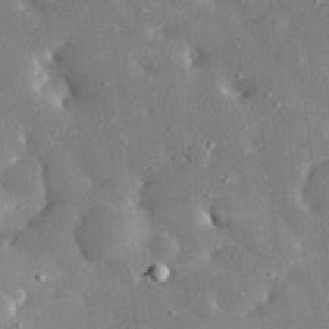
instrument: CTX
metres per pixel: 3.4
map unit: lHvf
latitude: 32.7246
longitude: -84.5546
